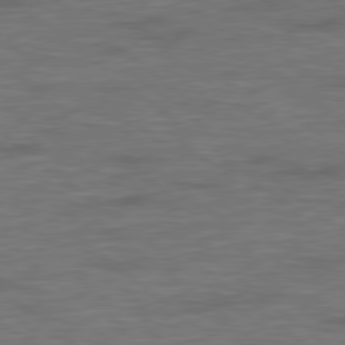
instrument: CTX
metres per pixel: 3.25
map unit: Hpe
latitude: 78.8191
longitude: 179.4832
